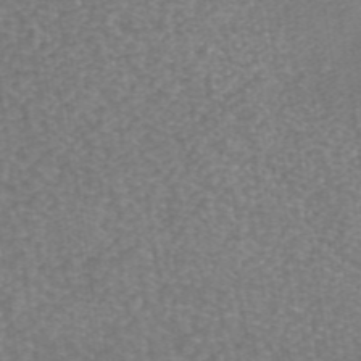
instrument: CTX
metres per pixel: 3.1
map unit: ANa
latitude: 44.3089
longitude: 25.8233
